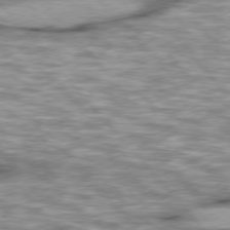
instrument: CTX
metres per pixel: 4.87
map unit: lApd
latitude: 76.1011
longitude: -49.4048
